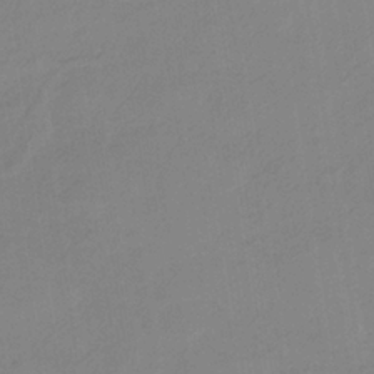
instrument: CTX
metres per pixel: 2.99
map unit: HNb
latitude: -35.0486
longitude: 56.9164
